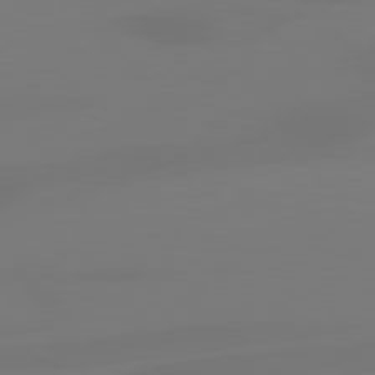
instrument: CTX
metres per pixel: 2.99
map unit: Hpe
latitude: 78.2712
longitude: -129.3859
